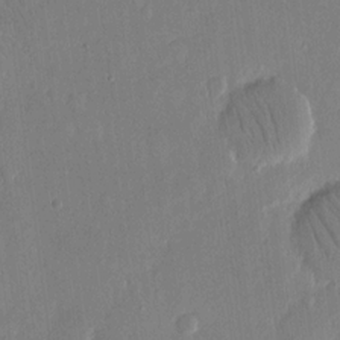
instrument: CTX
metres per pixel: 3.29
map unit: eHh
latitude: 14.6491
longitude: -70.1200
